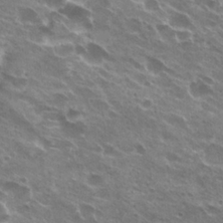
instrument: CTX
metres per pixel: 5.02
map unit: Hto
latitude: 24.5734
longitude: -38.9325
